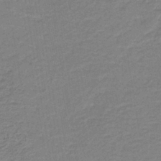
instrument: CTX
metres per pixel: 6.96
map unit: HNb
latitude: -40.6896
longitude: 50.8408
